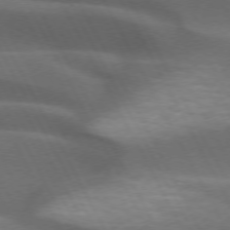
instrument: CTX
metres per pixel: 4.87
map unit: lApd
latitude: 72.4601
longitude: -50.6301
